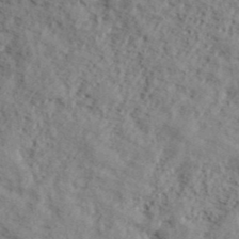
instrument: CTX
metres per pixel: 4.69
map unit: lHvf
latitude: 39.7827
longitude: -87.4048
